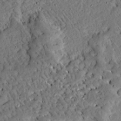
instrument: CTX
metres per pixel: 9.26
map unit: Ave
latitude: 13.3293
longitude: -139.3482
